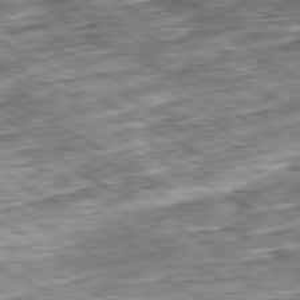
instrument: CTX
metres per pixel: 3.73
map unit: Ap
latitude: -80.1795
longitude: -89.5938
